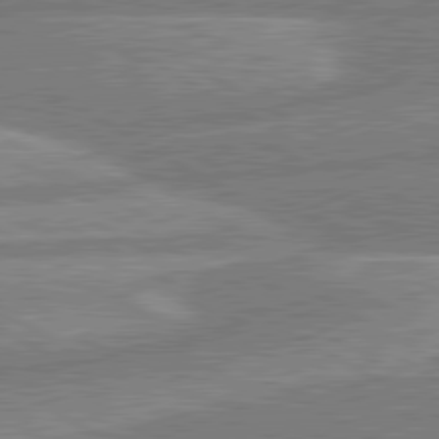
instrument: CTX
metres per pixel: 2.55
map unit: lApd
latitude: 80.4979
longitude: -170.6679
